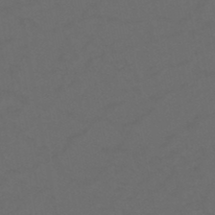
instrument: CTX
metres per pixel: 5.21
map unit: HNb
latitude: -46.8219
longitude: -35.3859
